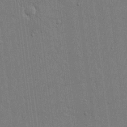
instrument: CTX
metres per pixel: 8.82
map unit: eHh
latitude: 15.0459
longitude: -68.8758
